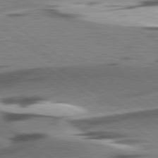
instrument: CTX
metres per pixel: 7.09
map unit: lApd
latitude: 78.9325
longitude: -51.4804
